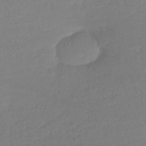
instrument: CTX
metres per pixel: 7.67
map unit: lHb
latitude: -41.5021
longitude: 68.5762
